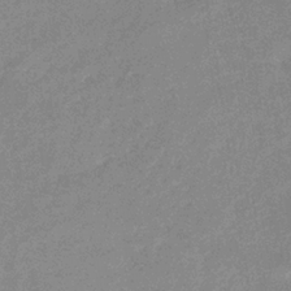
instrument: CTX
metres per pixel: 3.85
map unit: eHb
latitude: -36.4818
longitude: 76.6518
